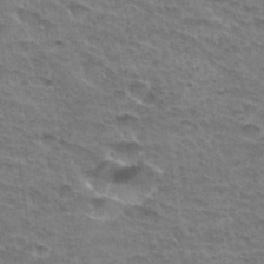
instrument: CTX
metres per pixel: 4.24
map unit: Hto
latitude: 32.9514
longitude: -46.9703
